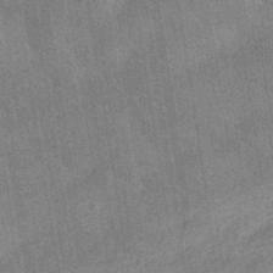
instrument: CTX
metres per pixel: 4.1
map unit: HNhu
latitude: -40.5196
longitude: 96.1606
